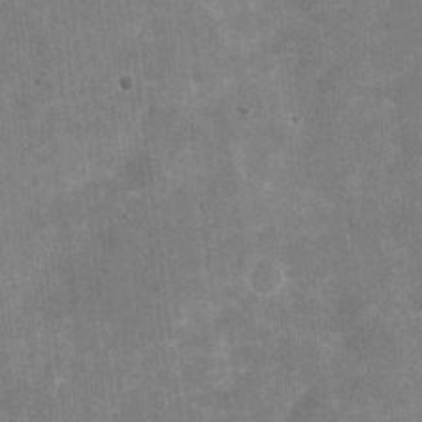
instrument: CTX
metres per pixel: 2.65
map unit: Nhu
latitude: -16.5952
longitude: -58.1011
